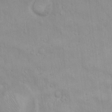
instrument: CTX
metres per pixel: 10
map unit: Hto
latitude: 17.1592
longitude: -59.8205
